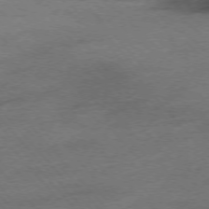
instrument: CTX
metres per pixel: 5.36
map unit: Hpe
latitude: -76.0661
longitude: -11.6316
